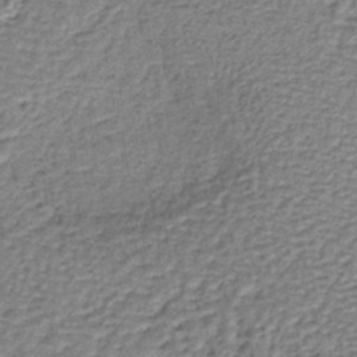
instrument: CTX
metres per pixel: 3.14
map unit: lHb
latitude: -39.6722
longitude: 61.4077
